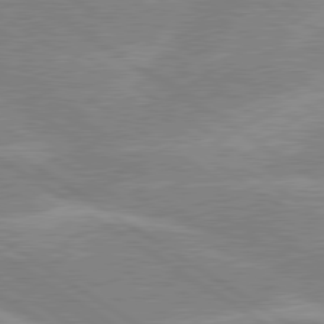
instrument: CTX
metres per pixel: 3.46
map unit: lApd
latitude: 80.0633
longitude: -121.9528
